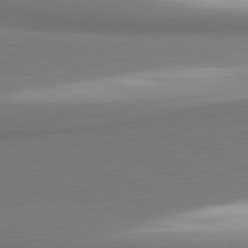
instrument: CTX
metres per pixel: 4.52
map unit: lApd
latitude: 81.4048
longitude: 161.3510
